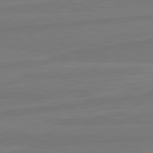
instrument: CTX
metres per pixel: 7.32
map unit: lApd
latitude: 82.0444
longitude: -175.8772
